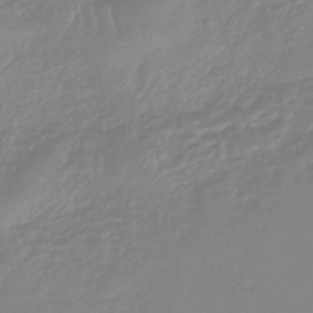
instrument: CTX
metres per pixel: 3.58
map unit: lHb
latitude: -45.6533
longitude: 72.4629
